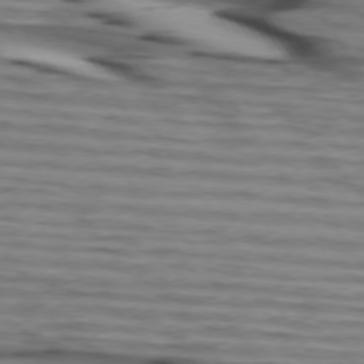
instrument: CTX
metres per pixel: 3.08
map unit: lApd
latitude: 73.8206
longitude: -64.7435
